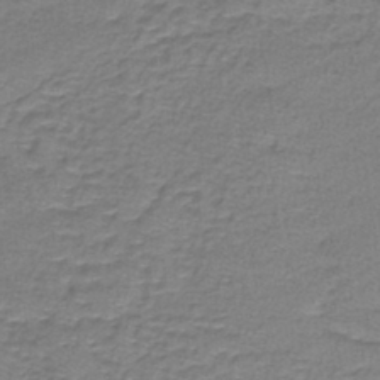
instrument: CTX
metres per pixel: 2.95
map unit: lHb
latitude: -41.9178
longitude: 58.1605
